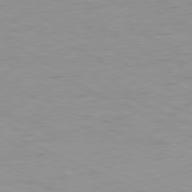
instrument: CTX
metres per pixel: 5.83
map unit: Ap
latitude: -78.5384
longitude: -72.7247
